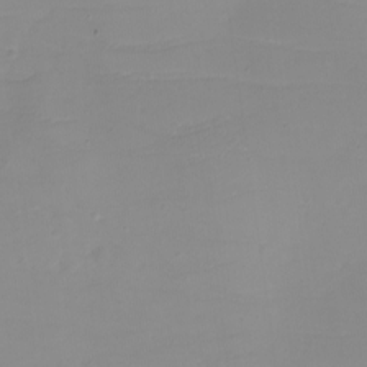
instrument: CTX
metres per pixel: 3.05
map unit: eHh
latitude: -4.0850
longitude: -75.9339
